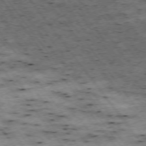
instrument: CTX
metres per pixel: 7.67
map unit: Hpe
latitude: -74.8597
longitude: 4.4251
